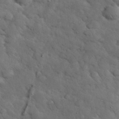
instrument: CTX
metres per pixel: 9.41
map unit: eHh
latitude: 37.0648
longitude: -67.2914
